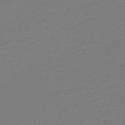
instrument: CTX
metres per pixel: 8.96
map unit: HNb
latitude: -43.3887
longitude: 52.5573
